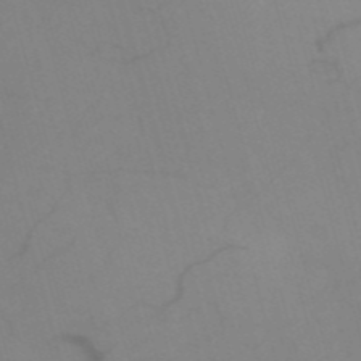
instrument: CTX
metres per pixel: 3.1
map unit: HNb
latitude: -53.1431
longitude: -49.8205
